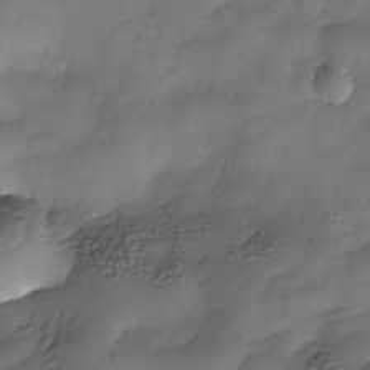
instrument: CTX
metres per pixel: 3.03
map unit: Nhe
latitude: -34.4818
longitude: -143.9339
